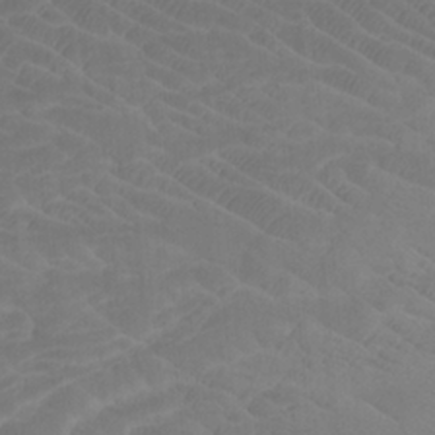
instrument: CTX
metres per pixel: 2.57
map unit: Htu
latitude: -7.8989
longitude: -65.4237
